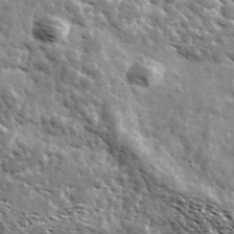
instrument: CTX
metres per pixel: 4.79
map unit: Ave
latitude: 38.2711
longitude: -108.1388
